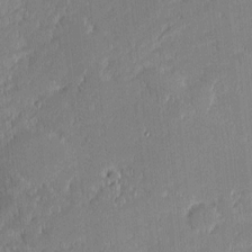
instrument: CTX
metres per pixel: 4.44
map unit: eHh
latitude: -2.5006
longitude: -82.8191
